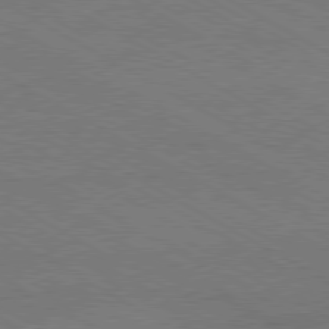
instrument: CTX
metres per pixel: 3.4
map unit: Hpe
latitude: -80.8975
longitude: 19.9178
